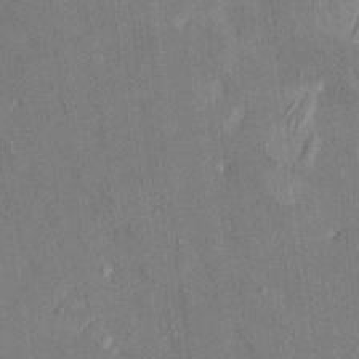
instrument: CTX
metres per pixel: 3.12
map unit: HNhu
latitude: 8.1956
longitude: -5.1403
